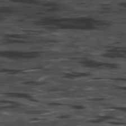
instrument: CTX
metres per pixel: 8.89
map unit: Hpe
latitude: -78.3306
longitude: -18.3089
